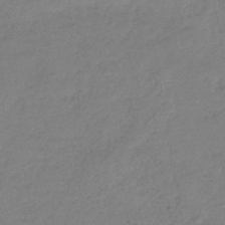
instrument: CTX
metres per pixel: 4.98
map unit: lHb
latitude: -40.8597
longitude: 61.8044
